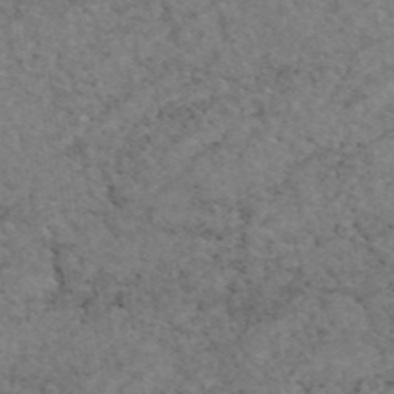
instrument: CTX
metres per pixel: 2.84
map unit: eAb
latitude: 47.3671
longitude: 115.2187
